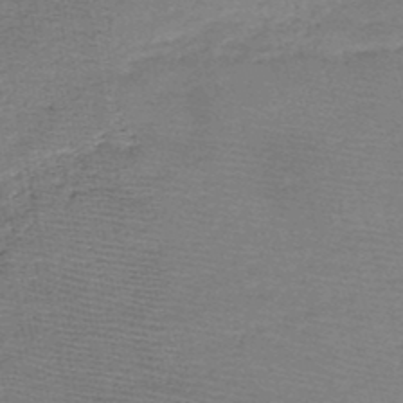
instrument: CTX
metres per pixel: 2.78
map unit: HNb
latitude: -49.0865
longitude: -42.4979
